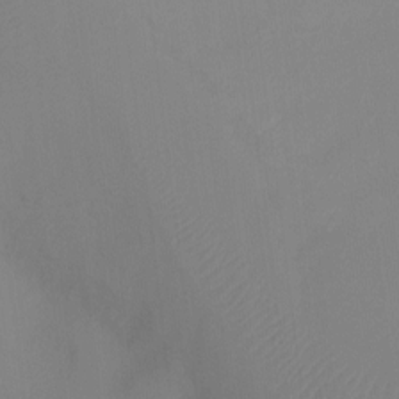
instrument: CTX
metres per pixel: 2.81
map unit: Ht
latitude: -8.3684
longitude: -30.8758
